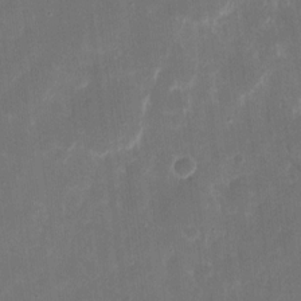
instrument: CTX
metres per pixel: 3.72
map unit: eHh
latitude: 8.8380
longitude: -71.0836
